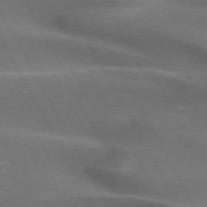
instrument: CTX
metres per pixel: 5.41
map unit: lApd
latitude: 72.6113
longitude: -50.8947
